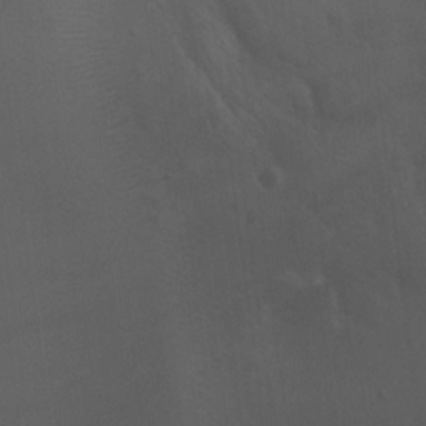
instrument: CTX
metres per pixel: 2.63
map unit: Hto
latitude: 18.5734
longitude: -56.7057
